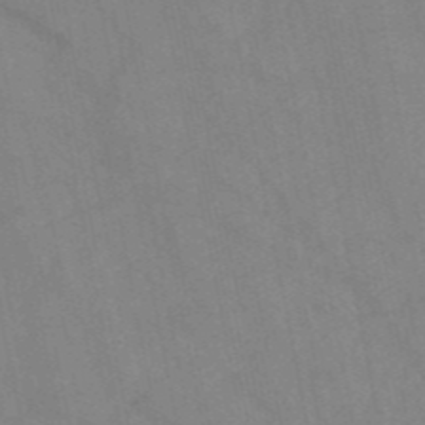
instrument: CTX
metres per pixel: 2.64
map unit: HNb
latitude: -52.6707
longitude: -50.0255
